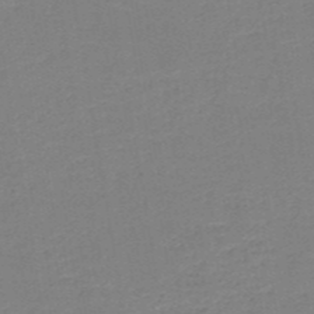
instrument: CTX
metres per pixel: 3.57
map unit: HNb
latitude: -50.3495
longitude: -48.7435
